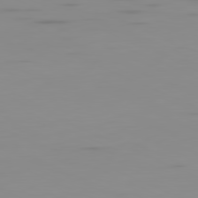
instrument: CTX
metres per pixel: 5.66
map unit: Ap
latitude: -81.4455
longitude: -61.4048
